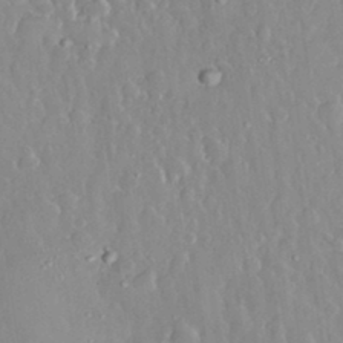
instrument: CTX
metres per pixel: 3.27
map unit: eHh
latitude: 32.9514
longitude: -59.7828
